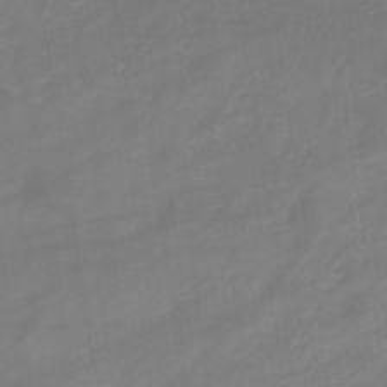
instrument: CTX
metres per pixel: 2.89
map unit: eHb
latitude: -33.6155
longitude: 72.6140
